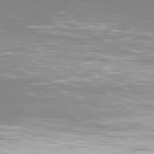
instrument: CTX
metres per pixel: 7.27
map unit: Hpe
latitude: 76.8002
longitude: -127.9339
